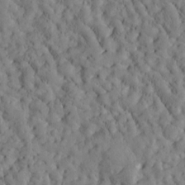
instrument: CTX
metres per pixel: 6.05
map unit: Htu
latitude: -3.4832
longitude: 173.9745
